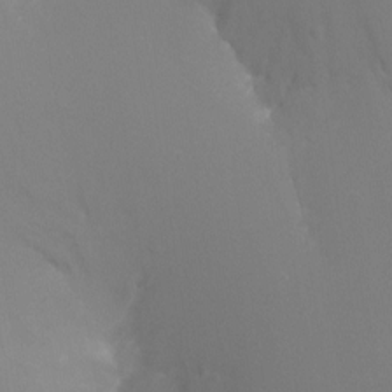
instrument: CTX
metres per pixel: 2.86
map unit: Nhu
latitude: -16.6330
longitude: -48.0822
